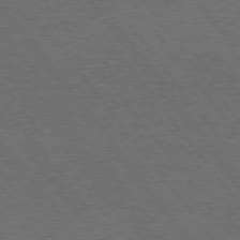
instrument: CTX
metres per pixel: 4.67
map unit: Hpe
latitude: 75.6127
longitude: -130.8380
